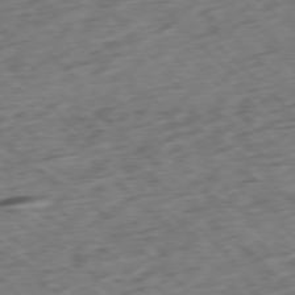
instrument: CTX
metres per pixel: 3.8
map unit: Ap
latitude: -77.4076
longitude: -79.6883
